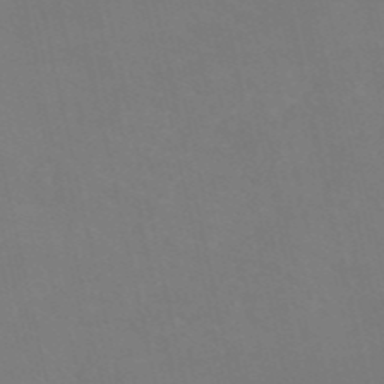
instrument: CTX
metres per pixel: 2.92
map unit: HNb
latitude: -54.2929
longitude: -35.3859
